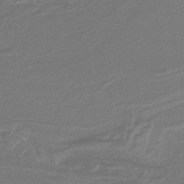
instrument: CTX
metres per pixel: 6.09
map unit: lHb
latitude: -38.7652
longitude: 55.5210
